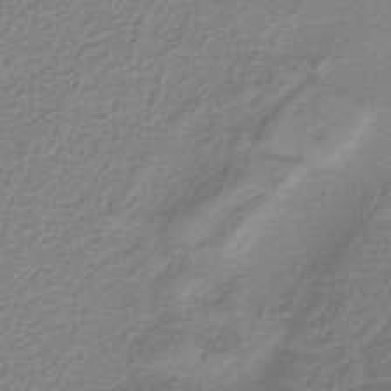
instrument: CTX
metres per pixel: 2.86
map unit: HNb
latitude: -37.6155
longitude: 53.2565
